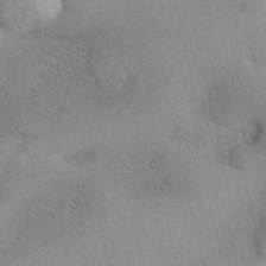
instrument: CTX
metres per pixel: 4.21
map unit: eAb
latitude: 40.6868
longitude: 108.9731
